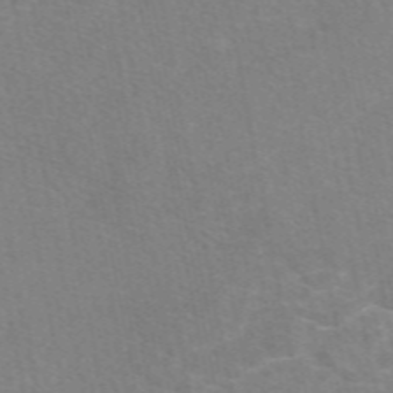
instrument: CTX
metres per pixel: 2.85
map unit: eAb
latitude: 49.4804
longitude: 120.5384
